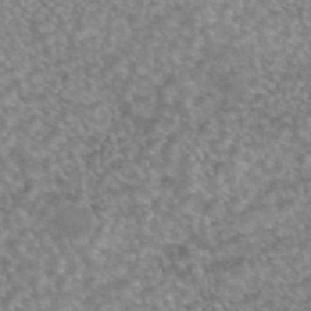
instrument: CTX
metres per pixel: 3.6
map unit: eAb
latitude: 45.1403
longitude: 104.9352
